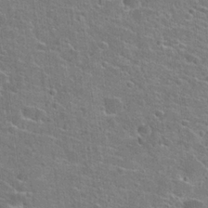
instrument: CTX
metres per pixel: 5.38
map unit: Hto
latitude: 22.7813
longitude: -44.7624
